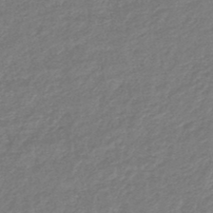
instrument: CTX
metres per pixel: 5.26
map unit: HNhu
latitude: -48.6141
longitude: 96.9353
